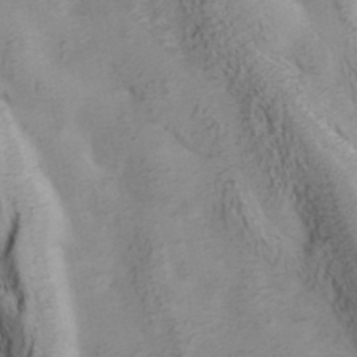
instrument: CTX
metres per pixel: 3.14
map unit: Hve
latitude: 32.9514
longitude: 149.1243
